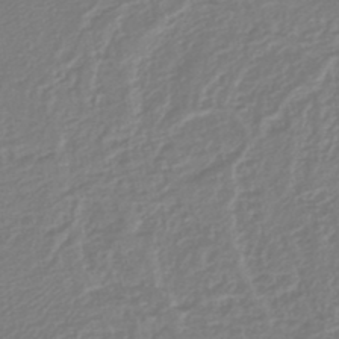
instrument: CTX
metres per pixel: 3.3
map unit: lHb
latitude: -45.1431
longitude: 59.9556
